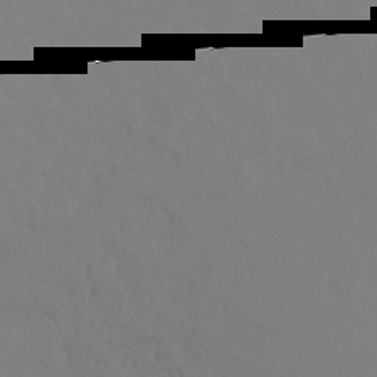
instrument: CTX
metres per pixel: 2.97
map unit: Ht
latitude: -9.5021
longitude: -34.6868
